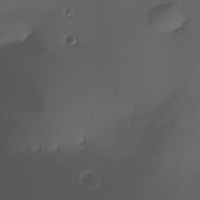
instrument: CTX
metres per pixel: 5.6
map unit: Nhe
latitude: -34.4251
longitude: -144.3656
